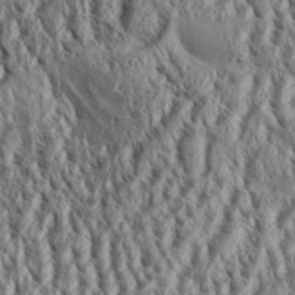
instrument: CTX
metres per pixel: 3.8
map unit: Aa
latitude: 32.5168
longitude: -136.6113
